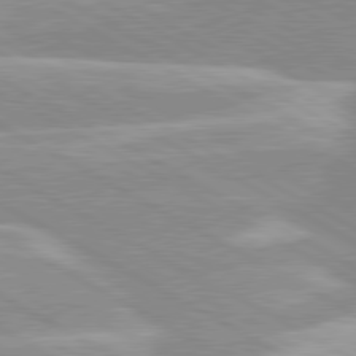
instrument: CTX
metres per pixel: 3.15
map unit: lApd
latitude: 80.1767
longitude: -124.4223
